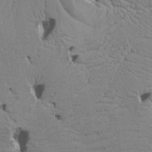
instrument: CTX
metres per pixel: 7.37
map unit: Aa
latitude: 17.5749
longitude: -143.3482
